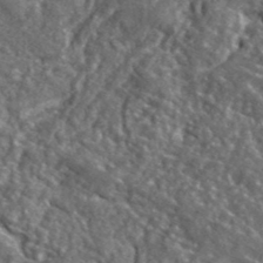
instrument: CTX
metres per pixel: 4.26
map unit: ANa
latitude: 40.3656
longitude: -89.6505
